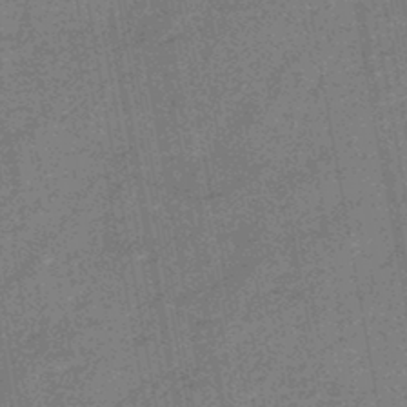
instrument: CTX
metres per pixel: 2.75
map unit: HNb
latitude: -45.1998
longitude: -36.9136
